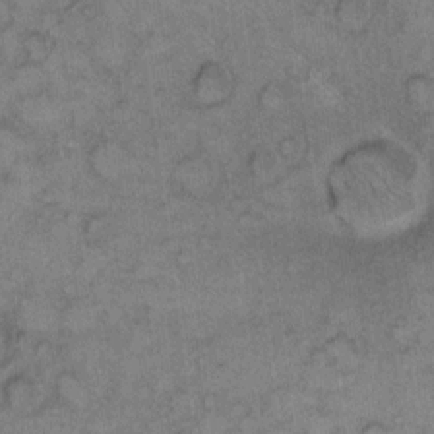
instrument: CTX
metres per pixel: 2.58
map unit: eHh
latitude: 9.4804
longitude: -63.5938
